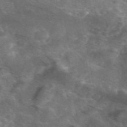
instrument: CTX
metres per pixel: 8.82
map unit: eAb
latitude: 46.5924
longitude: 119.9556
